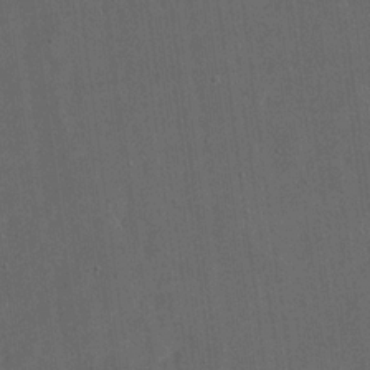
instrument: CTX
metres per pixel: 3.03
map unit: eHh
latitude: 19.4048
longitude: -65.3671
